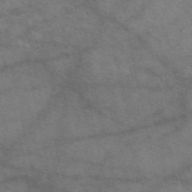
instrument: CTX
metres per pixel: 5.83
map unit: eAb
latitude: 50.4601
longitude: 116.3306
